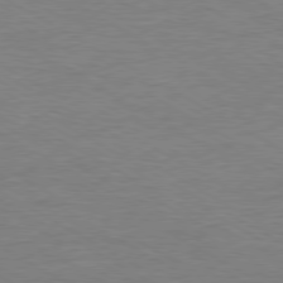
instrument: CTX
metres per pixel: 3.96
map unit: Ap
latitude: -80.3684
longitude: -86.8380
